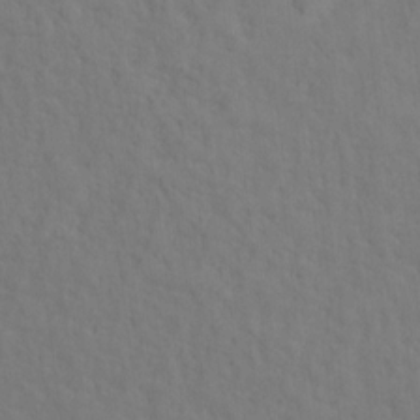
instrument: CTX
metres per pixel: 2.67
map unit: Ht
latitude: 12.3845
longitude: -40.7813
